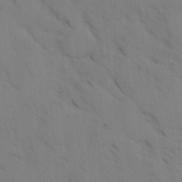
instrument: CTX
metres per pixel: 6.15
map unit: Ave
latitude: -0.8786
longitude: -111.6694
